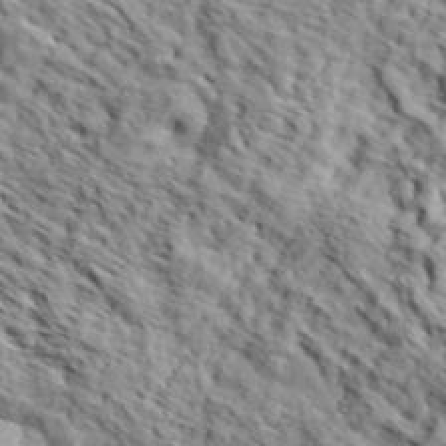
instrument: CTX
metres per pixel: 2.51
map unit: eHh
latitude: 37.1403
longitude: -80.7813
